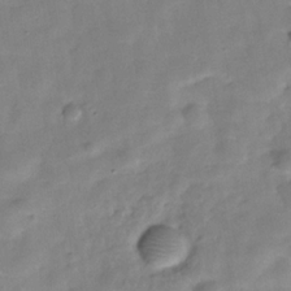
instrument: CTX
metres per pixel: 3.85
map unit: Hve
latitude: -31.2754
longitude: 93.1053
